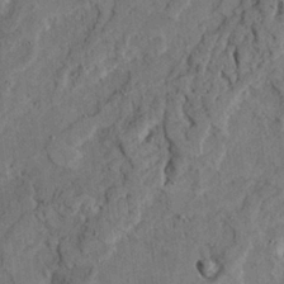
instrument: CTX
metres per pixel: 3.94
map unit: Ave
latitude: 23.6883
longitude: -133.1592
